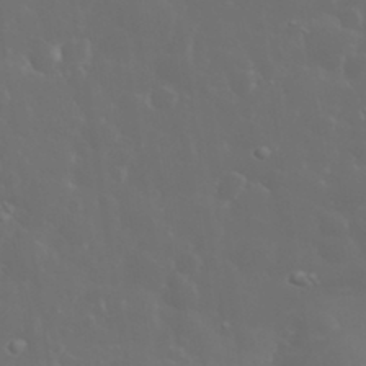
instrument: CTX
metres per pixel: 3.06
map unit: eHh
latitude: 33.8205
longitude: -60.7435
